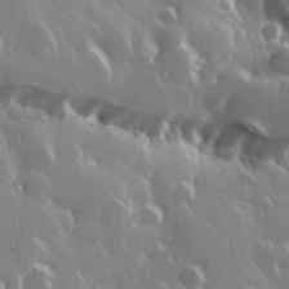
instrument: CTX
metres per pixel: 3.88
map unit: Hve
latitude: 28.4790
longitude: 146.6707
